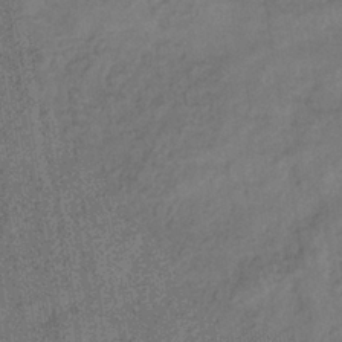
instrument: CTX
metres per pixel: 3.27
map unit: eHb
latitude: -35.4265
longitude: 81.0676
